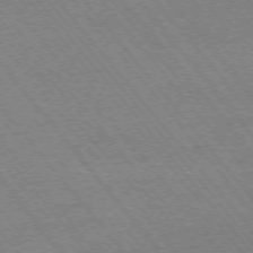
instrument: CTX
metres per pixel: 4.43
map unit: Ap
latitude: -75.5022
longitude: -87.0269
